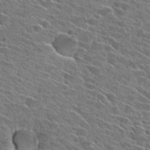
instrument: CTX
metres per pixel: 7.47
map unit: Hto
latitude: 27.8395
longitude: -42.9703
